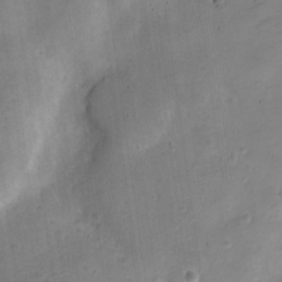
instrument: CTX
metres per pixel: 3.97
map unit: Nve
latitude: -25.0297
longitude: 105.8800
